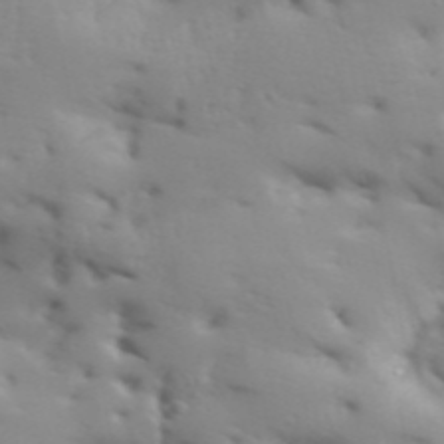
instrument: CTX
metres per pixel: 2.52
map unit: Aa
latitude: 33.4237
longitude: -143.9717
